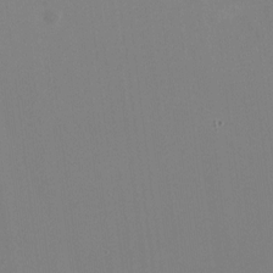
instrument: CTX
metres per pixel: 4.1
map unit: HNhu
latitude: -2.3117
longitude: -7.3104
